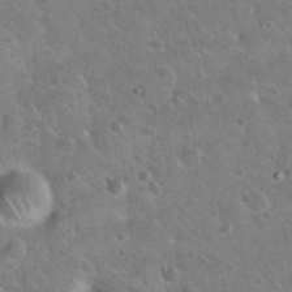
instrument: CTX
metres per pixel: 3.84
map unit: Hto
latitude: 19.9339
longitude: -49.9528
